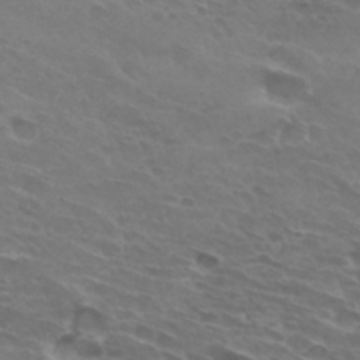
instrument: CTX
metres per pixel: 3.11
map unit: Hto
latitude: 32.6679
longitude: -43.5182
